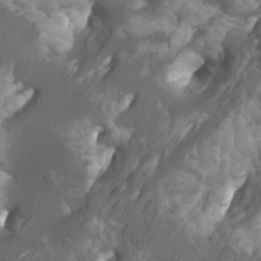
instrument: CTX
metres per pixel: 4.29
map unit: Htu
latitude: -10.7463
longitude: -74.3656
